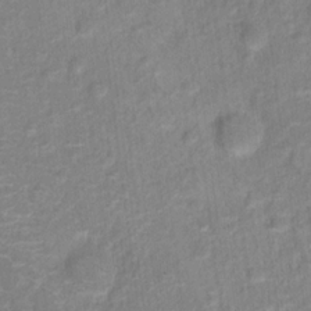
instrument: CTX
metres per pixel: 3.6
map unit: Hto
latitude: 16.5546
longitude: -40.4978
